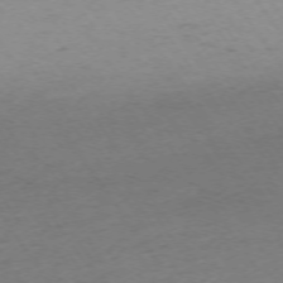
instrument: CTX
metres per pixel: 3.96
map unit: Ap
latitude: -73.9178
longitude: -85.3293
